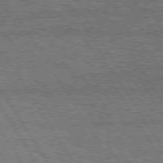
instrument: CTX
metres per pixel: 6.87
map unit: Hpe
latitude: 75.3482
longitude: -154.8002
